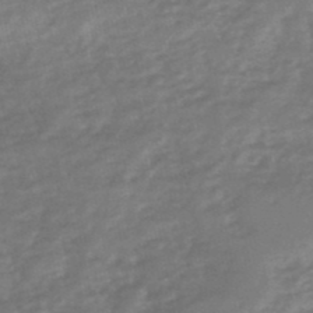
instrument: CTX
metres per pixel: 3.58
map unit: eHh
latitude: -51.2565
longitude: -25.1781
